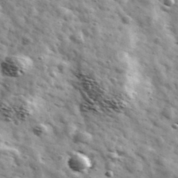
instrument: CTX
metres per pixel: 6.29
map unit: Ave
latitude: 41.3860
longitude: -107.3671
